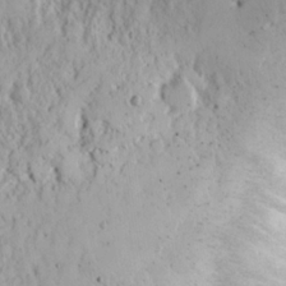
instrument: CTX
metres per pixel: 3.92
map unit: eHh
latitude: 15.6127
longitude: -73.4049
